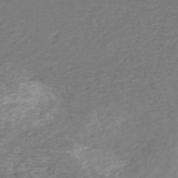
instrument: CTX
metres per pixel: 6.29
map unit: HNhu
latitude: -48.4440
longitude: 28.3684
